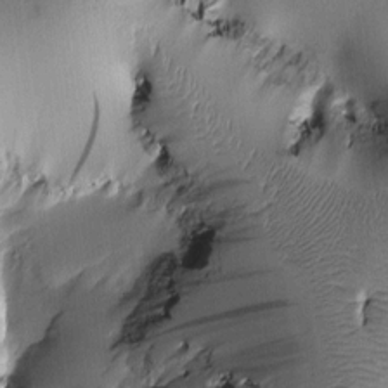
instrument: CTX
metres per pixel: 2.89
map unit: Htu
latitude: -0.5763
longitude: 171.9745
